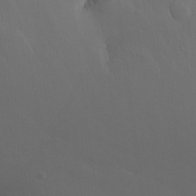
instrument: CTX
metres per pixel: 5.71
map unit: Nhu
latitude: -15.6533
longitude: -49.8961
